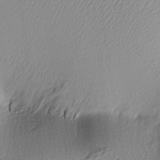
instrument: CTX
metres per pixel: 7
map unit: lAa
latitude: -5.2754
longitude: -123.2726
